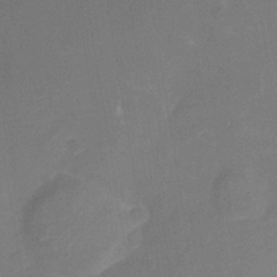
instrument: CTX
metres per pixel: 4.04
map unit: Nhu
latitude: -16.8786
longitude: -56.6868
